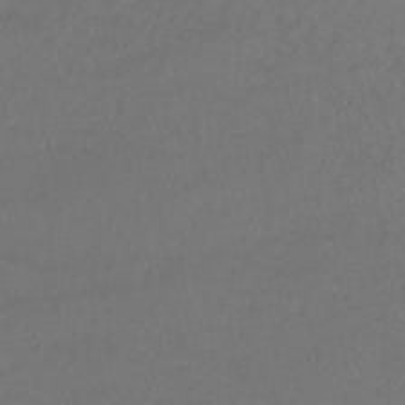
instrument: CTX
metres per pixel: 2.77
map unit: lHb
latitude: -41.8611
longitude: 72.6707
